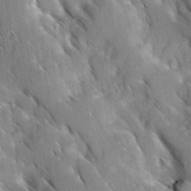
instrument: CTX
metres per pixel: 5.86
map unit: Ave
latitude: 8.8947
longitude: -104.0633
